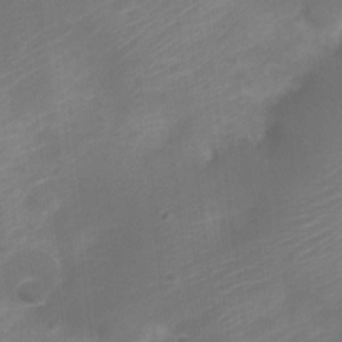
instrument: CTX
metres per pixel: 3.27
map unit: Nve
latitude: -20.5195
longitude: 107.8423
